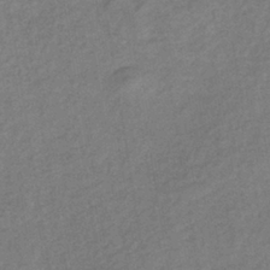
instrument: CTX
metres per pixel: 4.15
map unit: lHb
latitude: -39.7289
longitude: 72.5762
